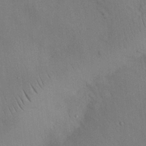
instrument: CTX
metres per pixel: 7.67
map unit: Nhu
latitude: 28.3278
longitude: -71.0269
